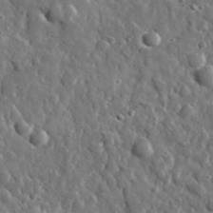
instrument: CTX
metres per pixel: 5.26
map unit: lHvf
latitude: 35.3859
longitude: -87.9339
